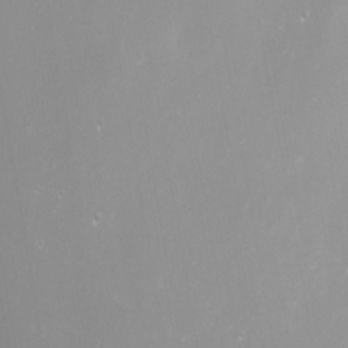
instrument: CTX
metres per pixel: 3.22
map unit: Nhu
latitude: -7.8422
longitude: -74.4979
